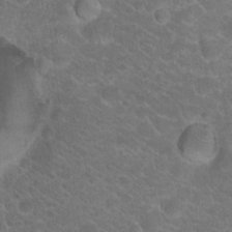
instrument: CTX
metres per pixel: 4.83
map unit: Hto
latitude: 19.4615
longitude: -37.8961
